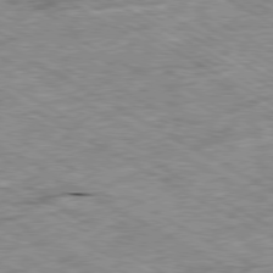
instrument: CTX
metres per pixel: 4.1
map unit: Ap
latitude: -80.2740
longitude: -85.5371
